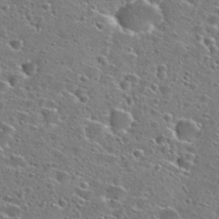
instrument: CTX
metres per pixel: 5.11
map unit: Hto
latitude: 26.6869
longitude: -47.1781
